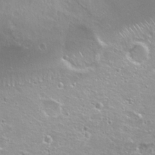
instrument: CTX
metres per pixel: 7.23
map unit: Hto
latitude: 20.9703
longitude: -33.6127
